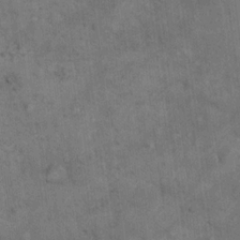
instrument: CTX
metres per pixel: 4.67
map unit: eHh
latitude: 17.8394
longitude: -63.5371
